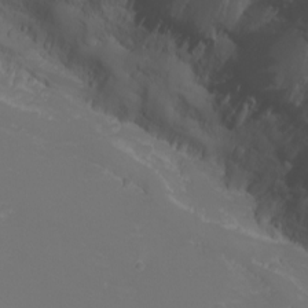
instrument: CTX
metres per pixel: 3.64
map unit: Nhu
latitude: -6.0472
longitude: -79.1026
